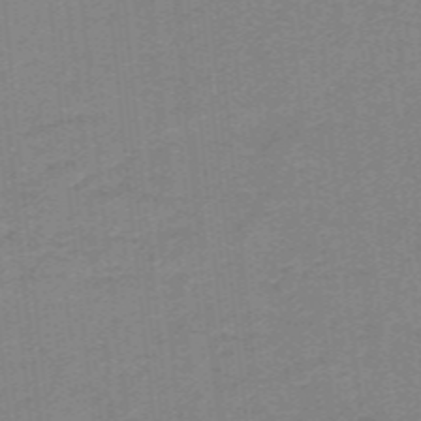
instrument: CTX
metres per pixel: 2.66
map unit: lHb
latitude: -40.1417
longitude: 54.0472
